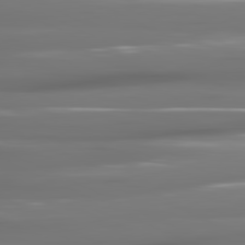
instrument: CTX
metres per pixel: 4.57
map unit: lApd
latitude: 81.0836
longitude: -141.2725
